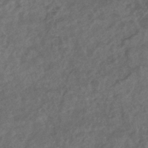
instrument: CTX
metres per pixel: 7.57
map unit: eHb
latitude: -34.2928
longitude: 79.9745
